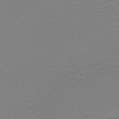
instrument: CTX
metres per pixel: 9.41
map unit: lHb
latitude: -42.1038
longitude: 64.0094
